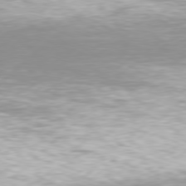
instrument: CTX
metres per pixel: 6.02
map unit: Hpe
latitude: 77.6127
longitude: -131.0648
